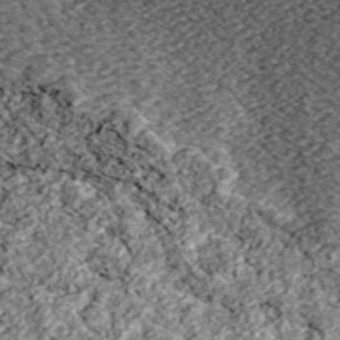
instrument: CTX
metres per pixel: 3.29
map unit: ANa
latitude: 43.9906
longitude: 37.6532
